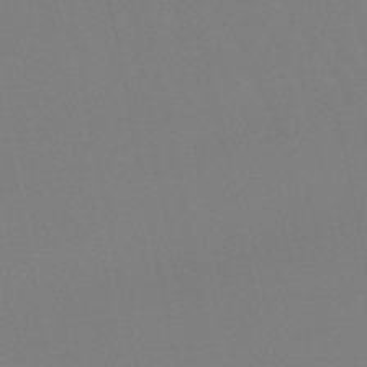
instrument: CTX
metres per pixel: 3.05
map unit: lHb
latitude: -49.7667
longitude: 71.2754
